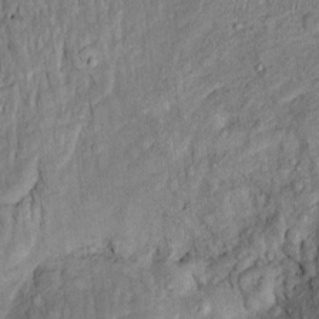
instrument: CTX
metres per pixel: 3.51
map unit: Htu
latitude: -5.7855
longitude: 155.1431
